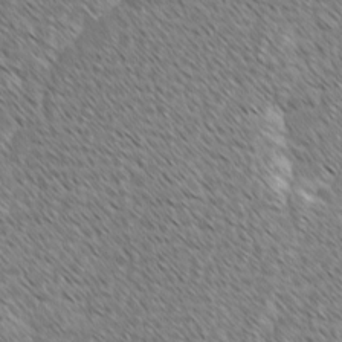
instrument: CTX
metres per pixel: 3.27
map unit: lAvf
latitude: -2.1227
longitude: -114.5923
